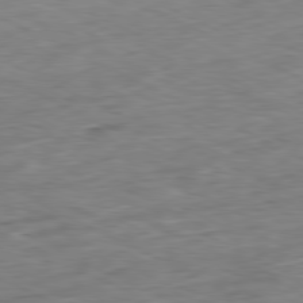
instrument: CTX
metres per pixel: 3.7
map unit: Ap
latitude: -80.9542
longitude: -87.9906
